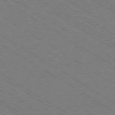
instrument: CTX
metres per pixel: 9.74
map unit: Ap
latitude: -79.5777
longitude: -79.5938
